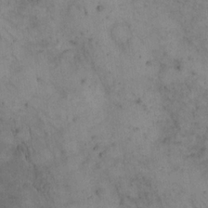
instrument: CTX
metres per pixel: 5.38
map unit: eHh
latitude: 20.9703
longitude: -60.5357
